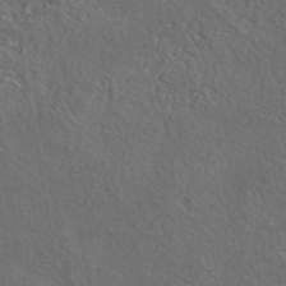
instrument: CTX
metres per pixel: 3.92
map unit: eAb
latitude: 43.8206
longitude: 112.5763
